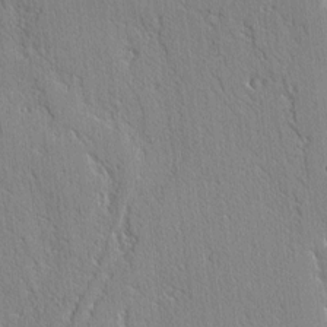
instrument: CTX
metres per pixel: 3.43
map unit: lAvf
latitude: -2.4062
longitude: -109.3481
